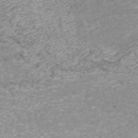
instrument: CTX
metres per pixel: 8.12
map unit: ANa
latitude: 40.6490
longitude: 25.2565
